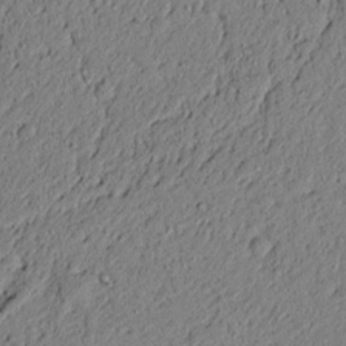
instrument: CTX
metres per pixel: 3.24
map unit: lAvf
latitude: 5.5371
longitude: 167.6344
